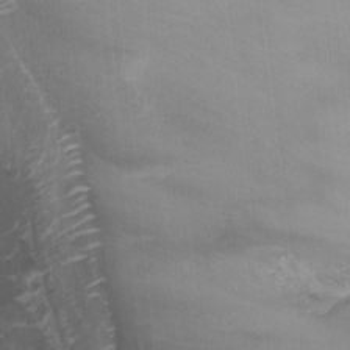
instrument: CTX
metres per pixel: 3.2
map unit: Nhu
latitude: -12.6896
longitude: -65.7261
